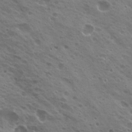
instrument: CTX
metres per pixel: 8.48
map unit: Hto
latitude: 21.2159
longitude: -31.6883
